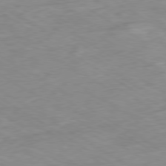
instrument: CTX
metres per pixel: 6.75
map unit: Ap
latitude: -80.0472
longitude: -74.5924
